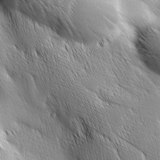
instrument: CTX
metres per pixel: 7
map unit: Ave
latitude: 1.9906
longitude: -114.1577
